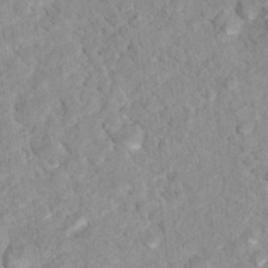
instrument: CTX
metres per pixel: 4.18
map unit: Nhu
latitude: 16.6302
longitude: -31.6883
